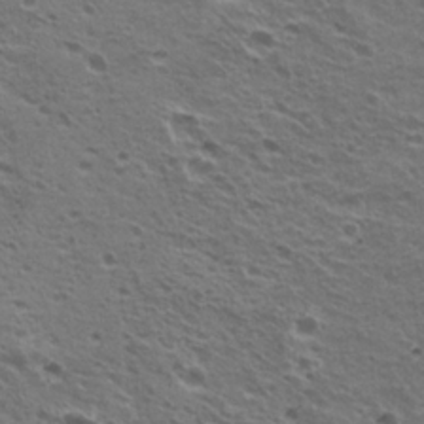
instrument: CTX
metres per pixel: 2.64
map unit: Nhu
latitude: 20.1389
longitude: -31.4049
